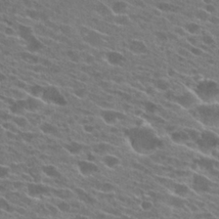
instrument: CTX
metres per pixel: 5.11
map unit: Hto
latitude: 25.2914
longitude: -42.7246
